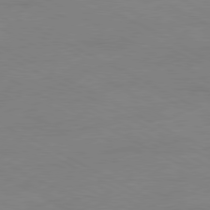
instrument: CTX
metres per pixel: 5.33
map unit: Ap
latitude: -80.9542
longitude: -92.8002
